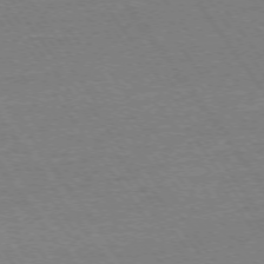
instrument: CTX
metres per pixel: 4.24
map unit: Ap
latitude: -74.7086
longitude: -83.0836
